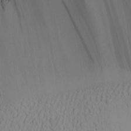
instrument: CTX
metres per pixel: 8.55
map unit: Aa
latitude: 25.8394
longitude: -132.9136
